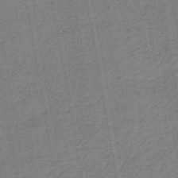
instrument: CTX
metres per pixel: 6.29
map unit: lHb
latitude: -42.5384
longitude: 63.1809
